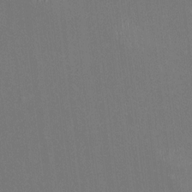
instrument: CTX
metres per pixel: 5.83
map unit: HNhu
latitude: 0.1389
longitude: -5.2915
